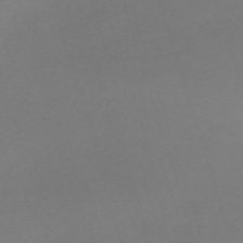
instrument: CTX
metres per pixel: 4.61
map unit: eHh
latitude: -62.0283
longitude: 53.0864
